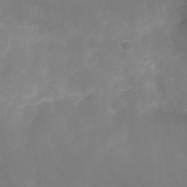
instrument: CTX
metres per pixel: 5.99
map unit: Ht
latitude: -9.0864
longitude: -24.5545
